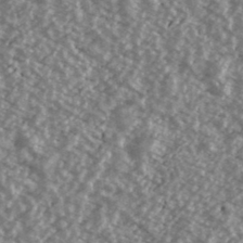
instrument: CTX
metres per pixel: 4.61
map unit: Ave
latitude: 39.7450
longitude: -111.5749
